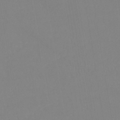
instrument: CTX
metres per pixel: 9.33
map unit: lHb
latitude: -37.1998
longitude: 74.3685
